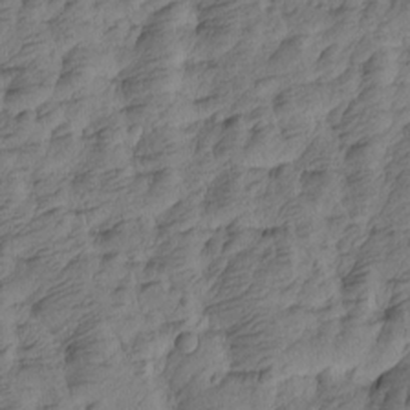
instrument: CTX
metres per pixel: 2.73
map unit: Htu
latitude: -4.8030
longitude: -176.9702
